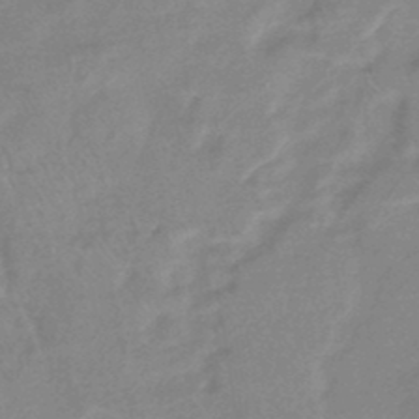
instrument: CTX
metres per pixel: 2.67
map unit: eHb
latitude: -44.8030
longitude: 89.7288
